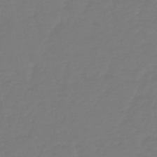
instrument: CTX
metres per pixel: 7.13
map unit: HNb
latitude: -46.5196
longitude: 56.3306
